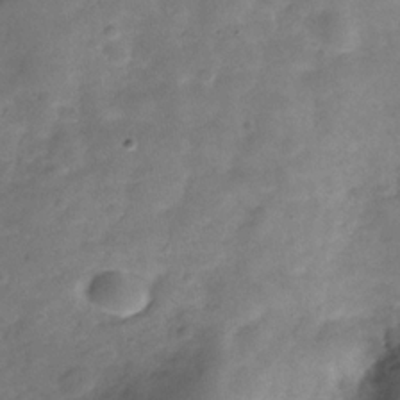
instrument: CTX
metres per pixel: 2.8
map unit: Hve
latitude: -30.7841
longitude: 92.2550
